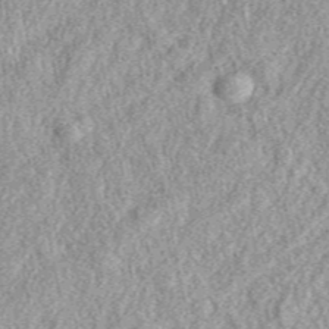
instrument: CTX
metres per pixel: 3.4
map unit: eAb
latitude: 38.8569
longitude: 110.1039
